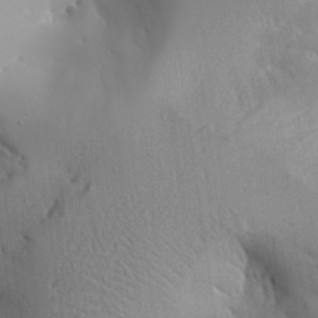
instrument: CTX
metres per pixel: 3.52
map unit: Aa
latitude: 23.4048
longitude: -126.8758
